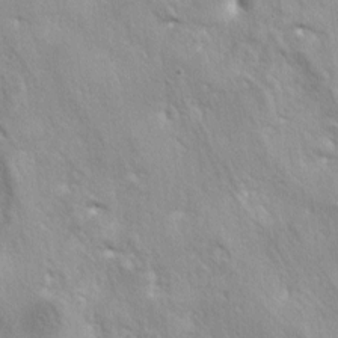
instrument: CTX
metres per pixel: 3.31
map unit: lAa
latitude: -5.8611
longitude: -125.4993
